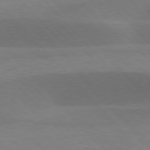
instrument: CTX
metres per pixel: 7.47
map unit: lApd
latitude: 77.1025
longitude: -58.9136
